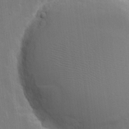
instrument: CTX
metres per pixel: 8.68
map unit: eHh
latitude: 6.7246
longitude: -67.5749
